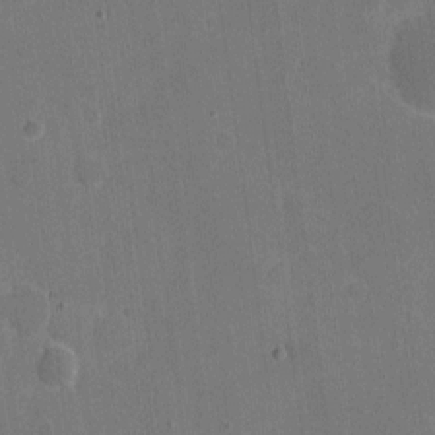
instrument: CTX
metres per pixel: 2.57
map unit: eHh
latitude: 6.7813
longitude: -67.1592
